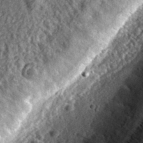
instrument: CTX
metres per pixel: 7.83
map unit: eHh
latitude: 37.4238
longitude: -79.2726
